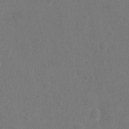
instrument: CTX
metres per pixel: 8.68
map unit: Nhu
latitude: 10.6680
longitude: -27.4993
